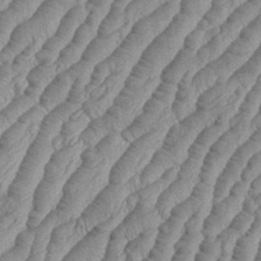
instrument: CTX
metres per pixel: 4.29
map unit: eHh
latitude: 36.4790
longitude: -137.1026
